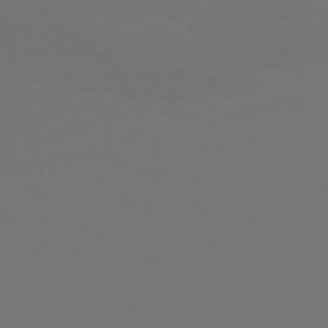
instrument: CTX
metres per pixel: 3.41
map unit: HNb
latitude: -45.5588
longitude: 55.2943
